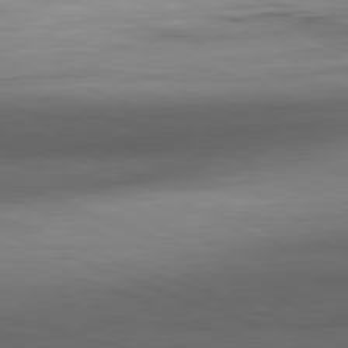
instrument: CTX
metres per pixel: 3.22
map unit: Ap
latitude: -81.5021
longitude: -80.0444
